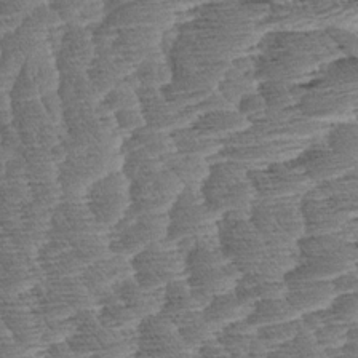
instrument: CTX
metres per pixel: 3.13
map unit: Aa
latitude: 8.3278
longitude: -133.4993
